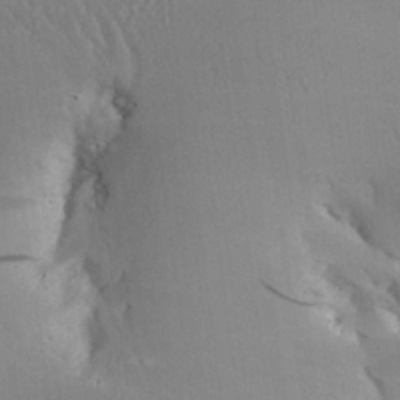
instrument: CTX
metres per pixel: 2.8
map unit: Aa
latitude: 26.2901
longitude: -133.2348
